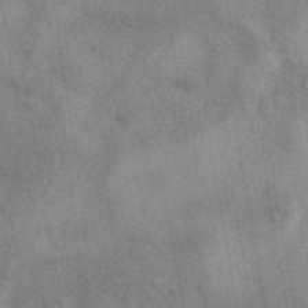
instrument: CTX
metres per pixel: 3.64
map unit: eAb
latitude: 41.3859
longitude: 110.5951
